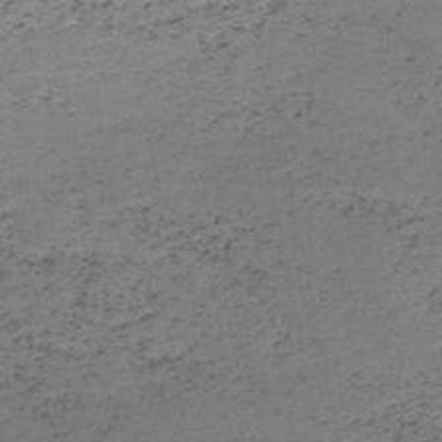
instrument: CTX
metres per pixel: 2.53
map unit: HNb
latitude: -50.7652
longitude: -51.8583
